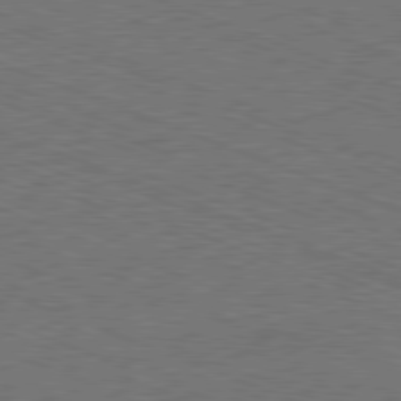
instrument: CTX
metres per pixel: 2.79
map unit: Hpe
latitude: -81.8612
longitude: 17.5966
